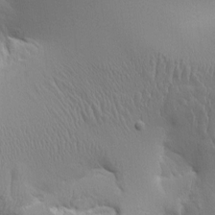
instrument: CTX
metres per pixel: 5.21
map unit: Aa
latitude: 9.4427
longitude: -130.1389
